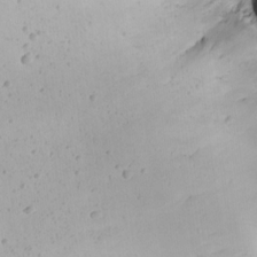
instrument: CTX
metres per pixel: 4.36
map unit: Aa
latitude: 14.1767
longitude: -140.4412
